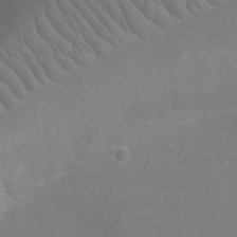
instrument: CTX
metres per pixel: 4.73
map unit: Ht
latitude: -9.9367
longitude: -23.5938
